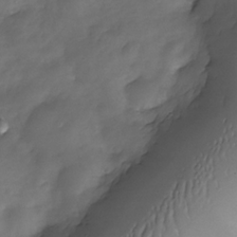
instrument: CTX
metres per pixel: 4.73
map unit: Nhe
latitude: -34.1228
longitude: -144.2144
